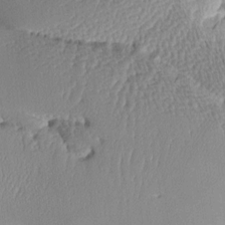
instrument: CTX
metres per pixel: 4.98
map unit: Aa
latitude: 10.6113
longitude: -126.9514
